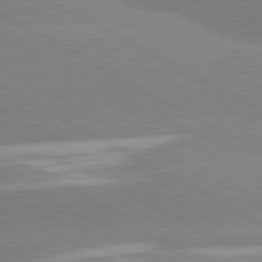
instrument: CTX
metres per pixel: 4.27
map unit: lApd
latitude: 80.8569
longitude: -152.9325
